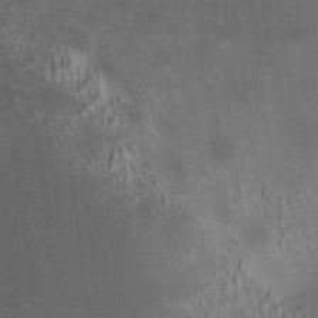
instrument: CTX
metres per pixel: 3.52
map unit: HNhu
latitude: 8.8191
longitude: 13.1242
